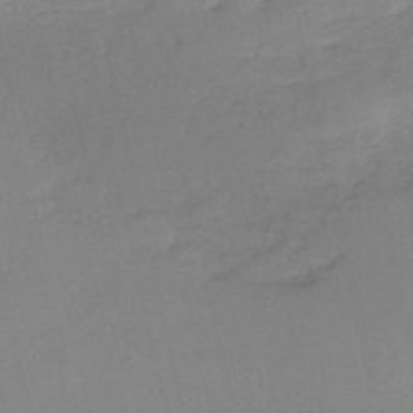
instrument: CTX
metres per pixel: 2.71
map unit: HNb
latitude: -53.1998
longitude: -39.0836
